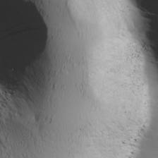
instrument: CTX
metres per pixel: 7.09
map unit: Ave
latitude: 8.5168
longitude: -105.8017
